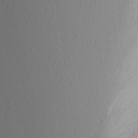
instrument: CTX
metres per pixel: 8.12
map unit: Nhu
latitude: 0.2144
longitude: -79.5182
